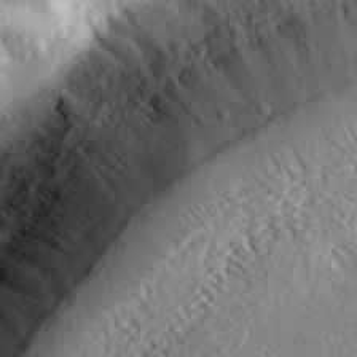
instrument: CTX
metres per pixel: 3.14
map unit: lHvf
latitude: 33.5182
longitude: -84.8758
